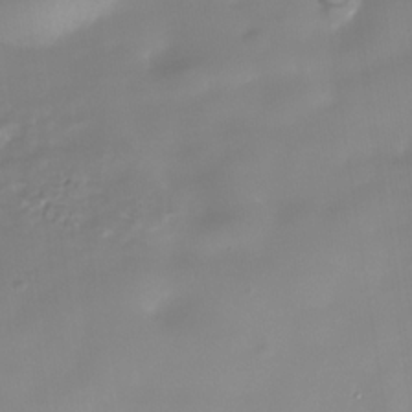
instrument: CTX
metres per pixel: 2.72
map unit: Nhe
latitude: -36.3873
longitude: -90.2711
